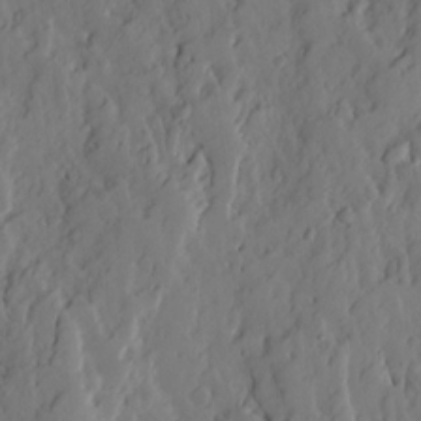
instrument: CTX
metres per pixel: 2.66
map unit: Ave
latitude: 13.8583
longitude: -132.1011
